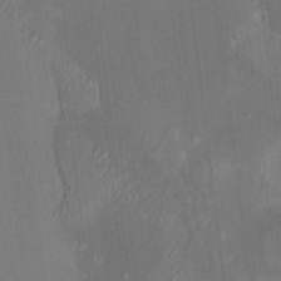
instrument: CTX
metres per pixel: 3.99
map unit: HNhu
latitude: 7.2348
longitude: 10.7841
